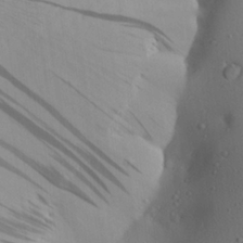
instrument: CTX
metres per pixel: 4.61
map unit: Aa
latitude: 24.4790
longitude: -144.9325
